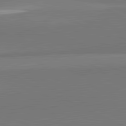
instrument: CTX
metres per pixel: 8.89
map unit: lApd
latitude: 81.8583
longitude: 151.4832
